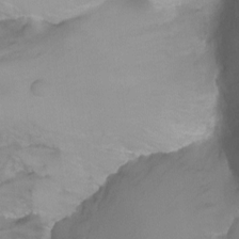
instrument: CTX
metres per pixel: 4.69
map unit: Ht
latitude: 1.9528
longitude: -35.3292
